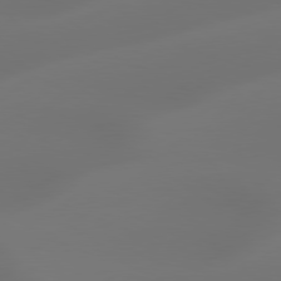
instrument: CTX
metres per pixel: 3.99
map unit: Hpe
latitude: 78.5357
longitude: -128.9702
